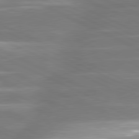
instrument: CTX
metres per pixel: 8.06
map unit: lApd
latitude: 81.1781
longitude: -135.7638
